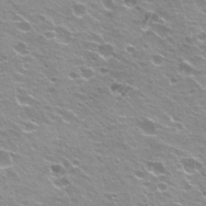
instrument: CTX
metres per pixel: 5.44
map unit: Hto
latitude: 22.6301
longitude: -32.2334
